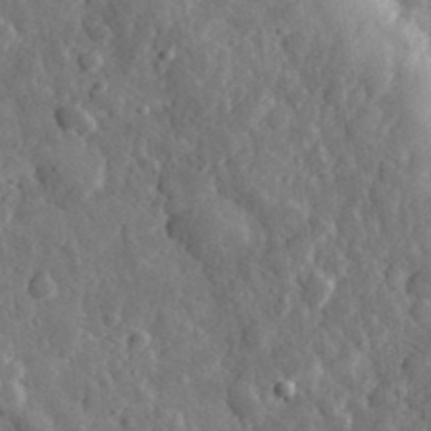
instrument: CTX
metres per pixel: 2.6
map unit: eHh
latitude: 34.6112
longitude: -80.6679
